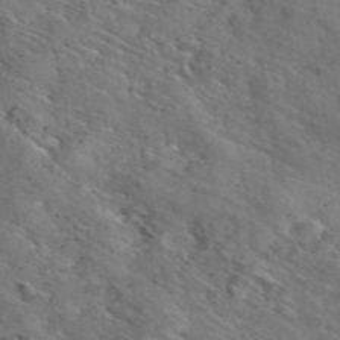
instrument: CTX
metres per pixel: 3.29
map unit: eAb
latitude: 46.1011
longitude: 113.5588
